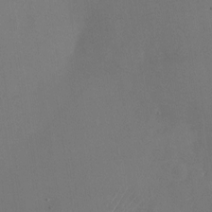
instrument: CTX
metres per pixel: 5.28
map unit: Nhu
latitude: -23.7289
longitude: -70.4601
